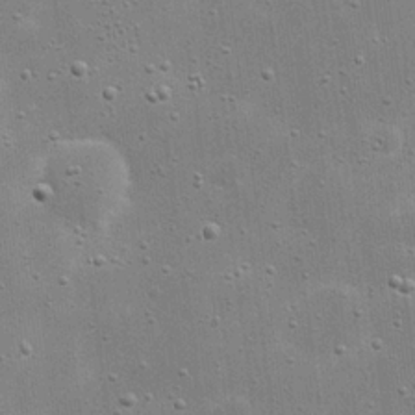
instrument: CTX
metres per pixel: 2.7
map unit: eHh
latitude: 21.5182
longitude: -66.9324
